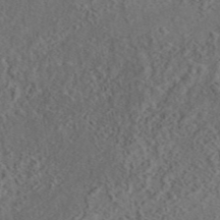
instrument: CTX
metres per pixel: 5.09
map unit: eAb
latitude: 43.6316
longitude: 116.1605
